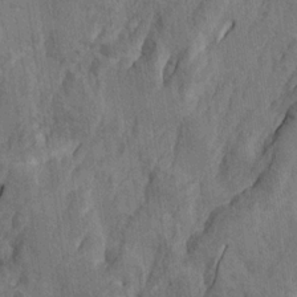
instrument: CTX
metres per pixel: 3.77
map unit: Htu
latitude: -4.0661
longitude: -177.6505
